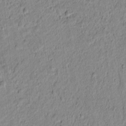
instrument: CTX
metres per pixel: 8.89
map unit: lAvf
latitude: 6.6113
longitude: 166.0661
